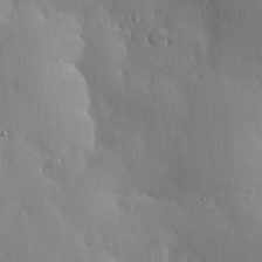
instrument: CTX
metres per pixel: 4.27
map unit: lHvf
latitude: 18.3467
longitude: -114.3467
